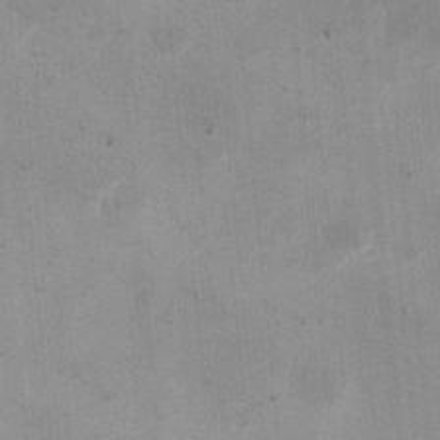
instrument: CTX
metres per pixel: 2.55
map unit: eHh
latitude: 20.4412
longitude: -68.1578
